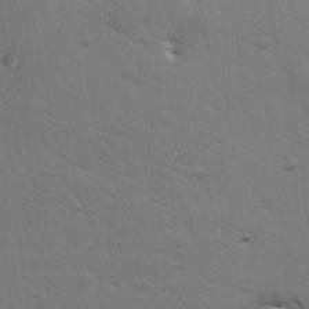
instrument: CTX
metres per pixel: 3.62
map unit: lHvf
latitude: 23.6505
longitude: 144.7085
